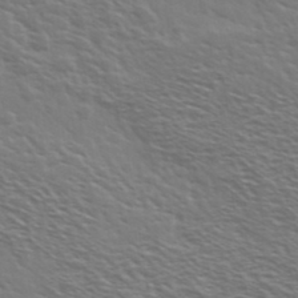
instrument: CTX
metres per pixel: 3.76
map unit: Ave
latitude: 37.6316
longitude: -109.5371
